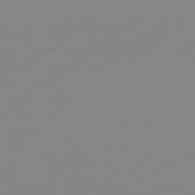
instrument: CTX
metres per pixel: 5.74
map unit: Hpe
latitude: 77.8205
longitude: -130.1578
